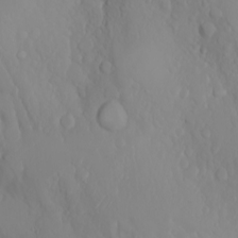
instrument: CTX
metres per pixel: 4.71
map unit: Nhu
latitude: -6.8786
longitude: -88.3657
